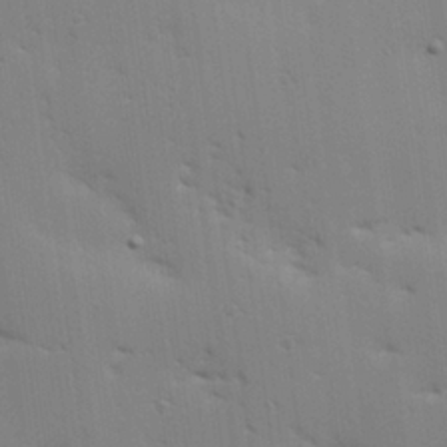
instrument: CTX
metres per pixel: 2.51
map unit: Hve
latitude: 26.1767
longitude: -91.4049
